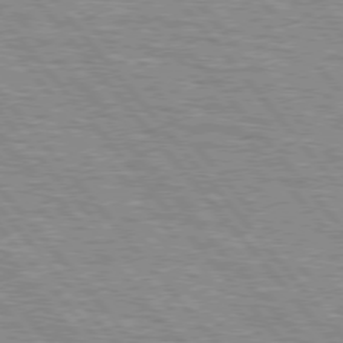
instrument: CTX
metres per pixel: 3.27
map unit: lApd
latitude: 76.2144
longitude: -76.1577
